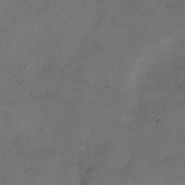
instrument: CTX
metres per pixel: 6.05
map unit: Ht
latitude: -11.8045
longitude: -21.0459
